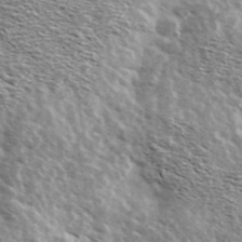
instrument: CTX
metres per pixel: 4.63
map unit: Ave
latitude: 38.5924
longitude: -108.5923
